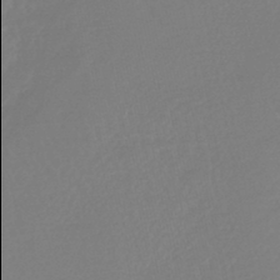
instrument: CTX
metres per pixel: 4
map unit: lHb
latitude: -42.3873
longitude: 78.0094
